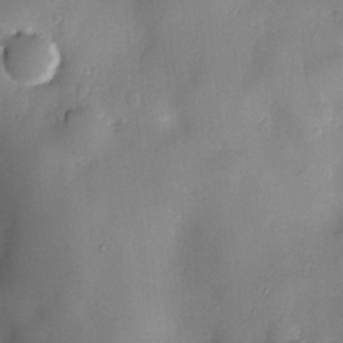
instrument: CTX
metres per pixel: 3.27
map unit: Nve
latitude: -7.9367
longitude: 174.5951
